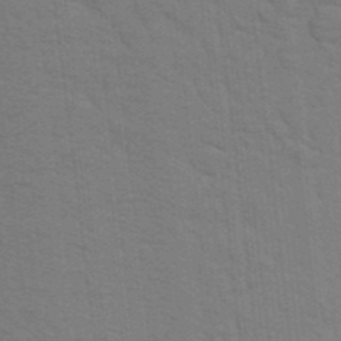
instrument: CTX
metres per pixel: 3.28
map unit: Aa
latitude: 25.2725
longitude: -148.4223
